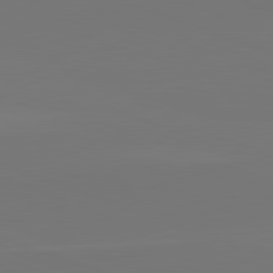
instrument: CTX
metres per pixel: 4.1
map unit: lApd
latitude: 82.0822
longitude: 144.8219
